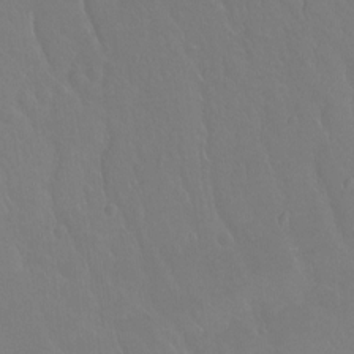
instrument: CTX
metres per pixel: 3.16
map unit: Hto
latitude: -3.5399
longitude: -34.8569
